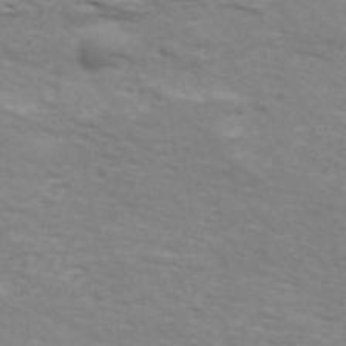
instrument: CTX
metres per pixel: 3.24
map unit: Ave
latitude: 18.0822
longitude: -133.8961
